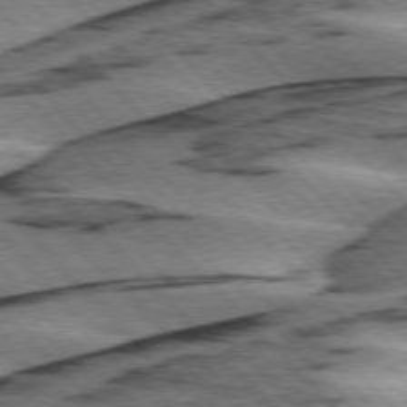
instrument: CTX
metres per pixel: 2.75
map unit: lApd
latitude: 75.8583
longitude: -78.6491
